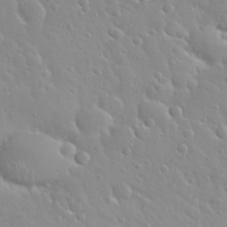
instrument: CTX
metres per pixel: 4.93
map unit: Nhu
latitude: 30.1011
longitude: -55.8583
